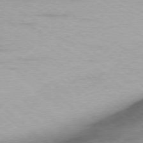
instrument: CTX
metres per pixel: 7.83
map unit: Ap
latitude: -76.6518
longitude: -75.4426
